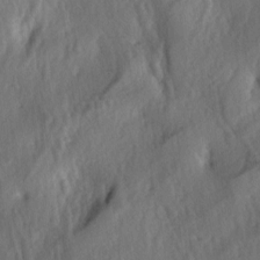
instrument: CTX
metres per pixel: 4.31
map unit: lAa
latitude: -5.0108
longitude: -124.8947
